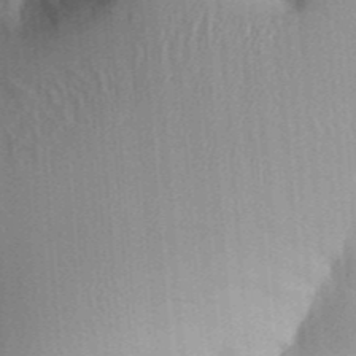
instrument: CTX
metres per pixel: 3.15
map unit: Aa
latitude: 32.5735
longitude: -142.1389
